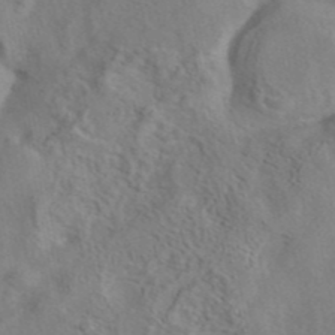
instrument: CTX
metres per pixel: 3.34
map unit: eAb
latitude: 42.0633
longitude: 105.0675
